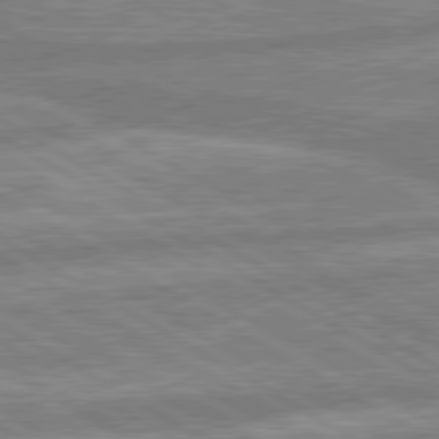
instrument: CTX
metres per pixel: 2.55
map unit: lApd
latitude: 80.1011
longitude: -167.9906
